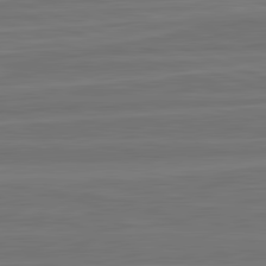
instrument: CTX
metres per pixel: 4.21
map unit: lApd
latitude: 82.4412
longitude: -174.5546
